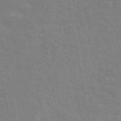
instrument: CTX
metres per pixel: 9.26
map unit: ANa
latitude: 43.8583
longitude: 29.6722
